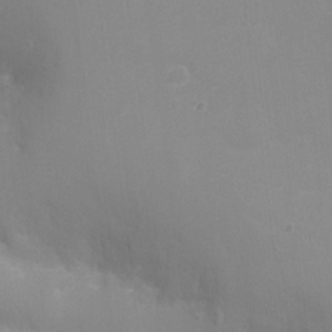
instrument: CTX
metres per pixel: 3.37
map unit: Nhu
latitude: -11.0864
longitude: -37.2726
